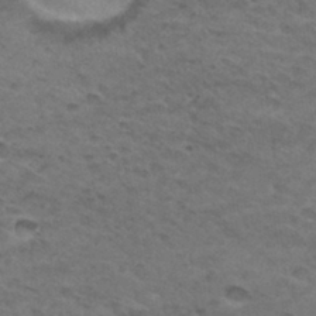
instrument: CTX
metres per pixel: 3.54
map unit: Hto
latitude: 32.5546
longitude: -47.6505
